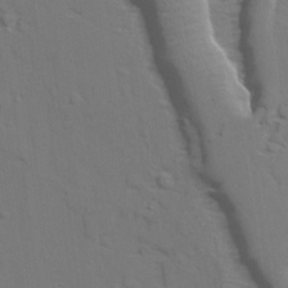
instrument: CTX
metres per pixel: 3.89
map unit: lAvf
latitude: 27.5938
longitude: -109.6316
